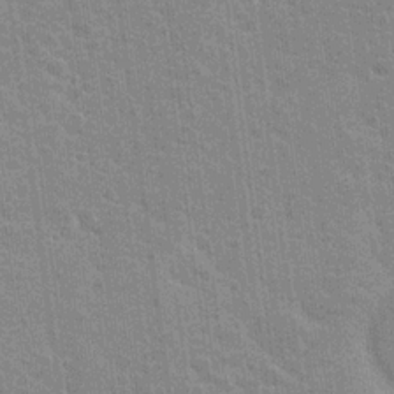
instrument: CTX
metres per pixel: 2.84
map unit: Nhu
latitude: 18.2900
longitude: -30.6302
